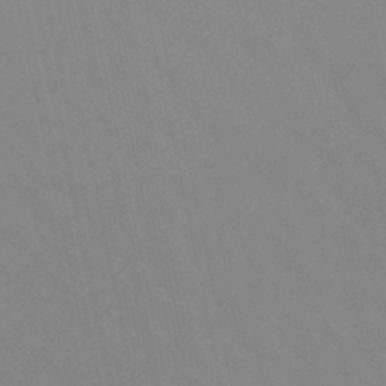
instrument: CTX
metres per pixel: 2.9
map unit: lHb
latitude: -48.4062
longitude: 75.2376
